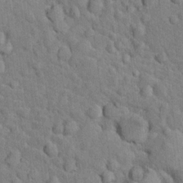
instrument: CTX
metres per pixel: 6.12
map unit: Nhu
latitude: 16.7624
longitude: -32.5546
